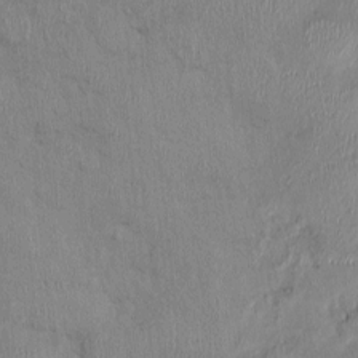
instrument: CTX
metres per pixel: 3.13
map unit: Nhu
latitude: -0.7653
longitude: -14.7625
